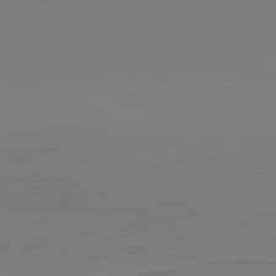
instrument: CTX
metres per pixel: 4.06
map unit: Hpe
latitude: -82.4440
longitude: 8.7274
